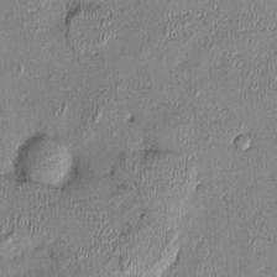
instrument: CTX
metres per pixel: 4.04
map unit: Nhu
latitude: -0.8786
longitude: -14.4223
